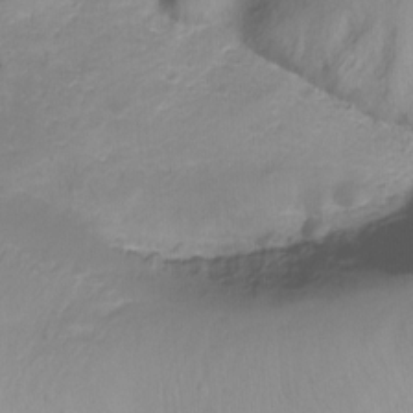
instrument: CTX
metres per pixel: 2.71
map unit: Ht
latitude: -16.2740
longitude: -42.8569
